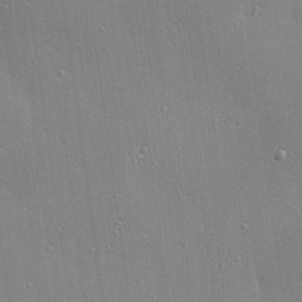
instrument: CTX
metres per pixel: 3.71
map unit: eHh
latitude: 24.8946
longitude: -89.1592
